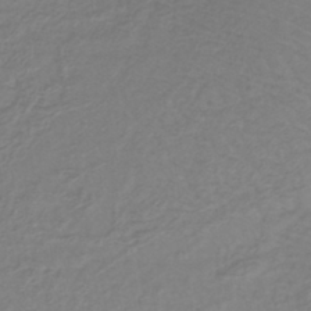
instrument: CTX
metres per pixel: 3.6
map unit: lHb
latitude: -40.7841
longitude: 61.1053
